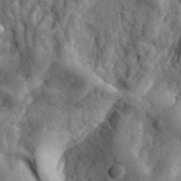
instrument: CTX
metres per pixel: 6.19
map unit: eHh
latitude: 33.8205
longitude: -78.2145
